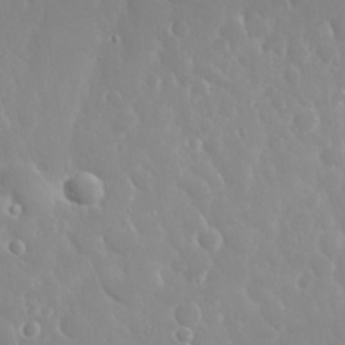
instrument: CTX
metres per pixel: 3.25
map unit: Nhu
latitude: 24.7813
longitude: -61.2348
